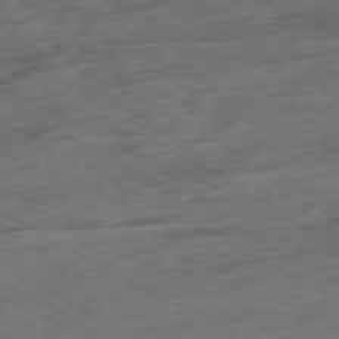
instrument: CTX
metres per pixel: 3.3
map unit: Ap
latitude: -80.4440
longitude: -73.6505
